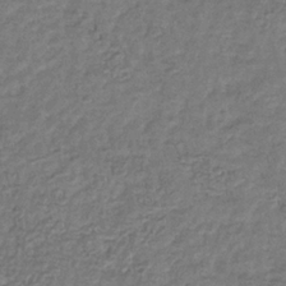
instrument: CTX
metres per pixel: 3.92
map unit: eHb
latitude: -34.1039
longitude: 77.1809
